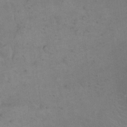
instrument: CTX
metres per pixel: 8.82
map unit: eHh
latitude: 19.0836
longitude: -64.3089
